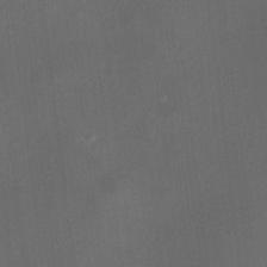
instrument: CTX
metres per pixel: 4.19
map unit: HNhu
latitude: 8.8947
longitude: 13.2943
